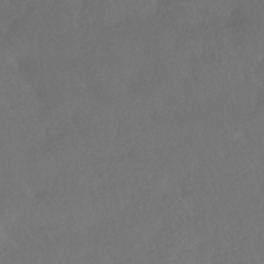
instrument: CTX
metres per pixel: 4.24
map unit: HNhu
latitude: -41.2187
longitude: 97.5021
